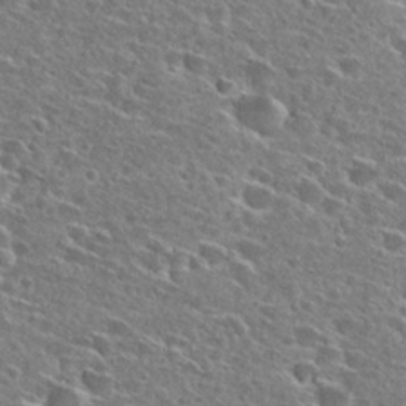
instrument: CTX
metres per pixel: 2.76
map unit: Hto
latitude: 26.4979
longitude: -46.9514
